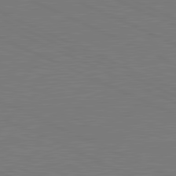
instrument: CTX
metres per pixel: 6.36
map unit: lApd
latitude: 81.5560
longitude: 149.8234
